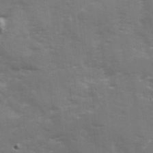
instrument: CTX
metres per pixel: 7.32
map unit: Ave
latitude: 12.6869
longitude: -102.7813
